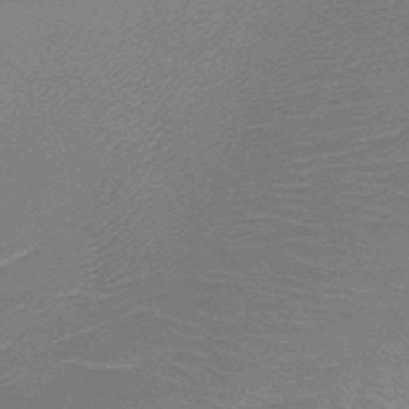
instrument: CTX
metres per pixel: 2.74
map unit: HNb
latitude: -49.5399
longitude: -51.8772
